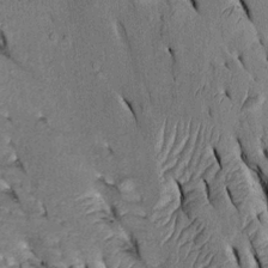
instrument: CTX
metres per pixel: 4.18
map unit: Htu
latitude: -2.8408
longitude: 150.4817
